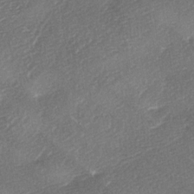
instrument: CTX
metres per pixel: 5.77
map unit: lAa
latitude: -2.8785
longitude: -128.7057
